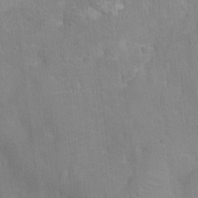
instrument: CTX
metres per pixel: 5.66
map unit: Ht
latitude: -9.0486
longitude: -22.0444
